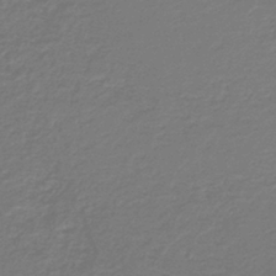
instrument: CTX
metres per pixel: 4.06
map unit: HNb
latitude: -38.3118
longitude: 55.2376
